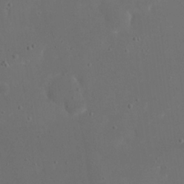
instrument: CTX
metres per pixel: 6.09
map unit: eHh
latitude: 20.0633
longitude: -68.4790
